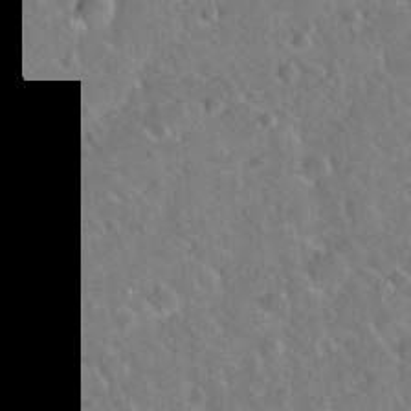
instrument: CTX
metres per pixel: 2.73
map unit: Hto
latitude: 19.6316
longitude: -50.0255
